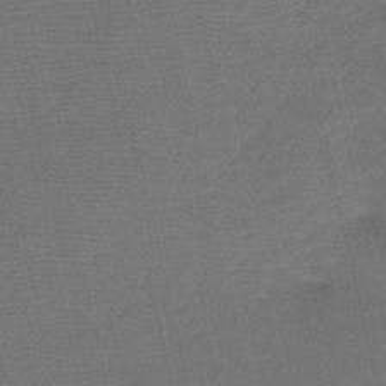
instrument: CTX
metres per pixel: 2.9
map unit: HNb
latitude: -47.6344
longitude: -41.4615
